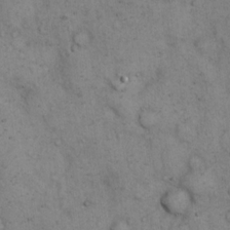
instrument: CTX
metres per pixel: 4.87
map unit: eHh
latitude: 15.3482
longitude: -63.9150
